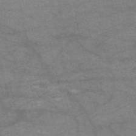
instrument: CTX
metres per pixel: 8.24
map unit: HNb
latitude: -54.1795
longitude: -44.8191
